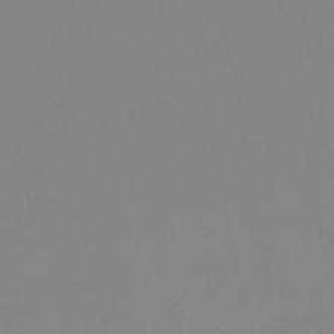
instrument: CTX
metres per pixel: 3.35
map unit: HNb
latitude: -46.3873
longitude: -43.1214
